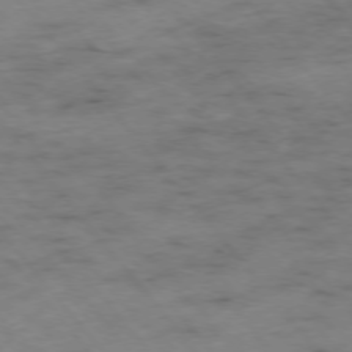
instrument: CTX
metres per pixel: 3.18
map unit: Hpe
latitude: -76.1606
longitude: -18.5356
